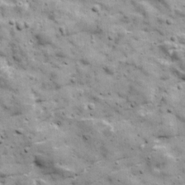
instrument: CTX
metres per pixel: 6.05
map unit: Ave
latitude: 17.4426
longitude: -134.0255
